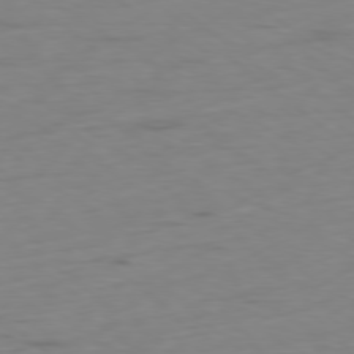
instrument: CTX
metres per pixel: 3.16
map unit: Ap
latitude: -78.6707
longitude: -63.3671
